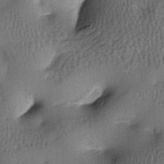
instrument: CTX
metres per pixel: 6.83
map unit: lAa
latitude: -8.0283
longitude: -124.7435
